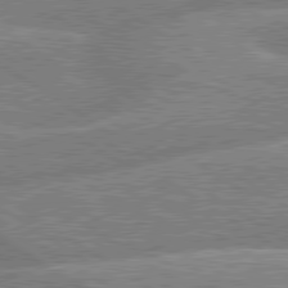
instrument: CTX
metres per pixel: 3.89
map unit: lApd
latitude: 79.7828
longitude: -157.9717
